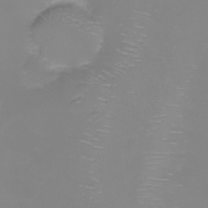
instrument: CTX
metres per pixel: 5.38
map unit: eHh
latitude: -6.0283
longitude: -79.8961
